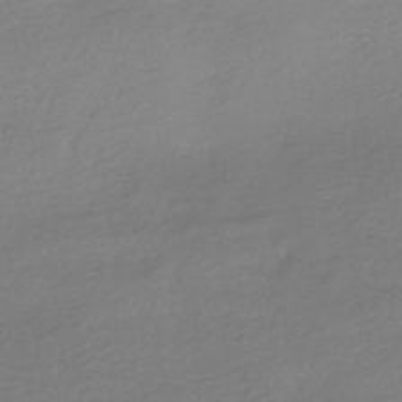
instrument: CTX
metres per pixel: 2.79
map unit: HNhu
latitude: -42.2550
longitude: 95.9556
